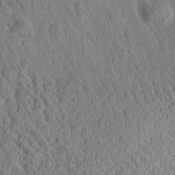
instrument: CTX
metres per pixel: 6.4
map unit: Aa
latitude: 28.5168
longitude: -136.0444
